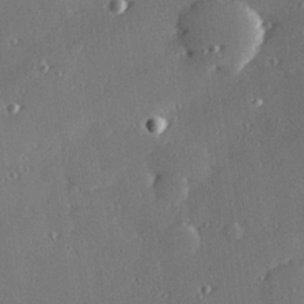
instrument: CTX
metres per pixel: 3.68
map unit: Hve
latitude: 27.9906
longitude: -91.1403
